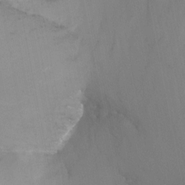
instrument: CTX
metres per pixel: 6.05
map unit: Nhu
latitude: -13.1053
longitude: -58.5546
